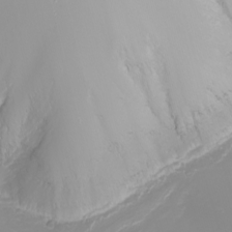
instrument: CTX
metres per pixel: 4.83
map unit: Nhu
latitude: -9.2187
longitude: -79.9150
